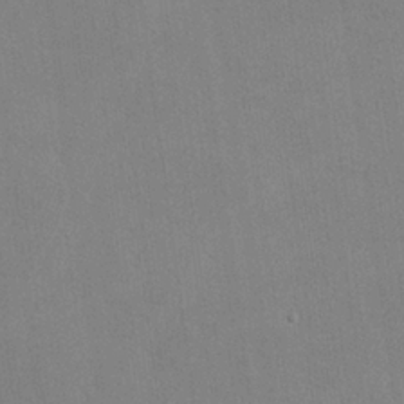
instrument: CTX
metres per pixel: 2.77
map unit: lHvf
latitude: -11.3510
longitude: -101.9528
